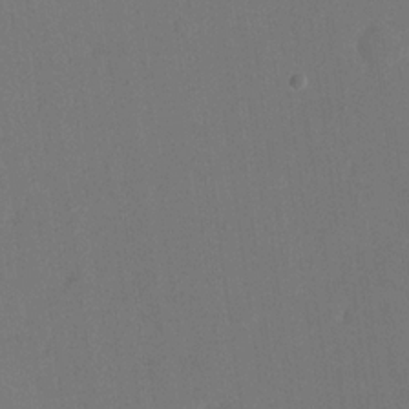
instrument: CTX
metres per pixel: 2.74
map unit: eHh
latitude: 18.4223
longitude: -67.9150
